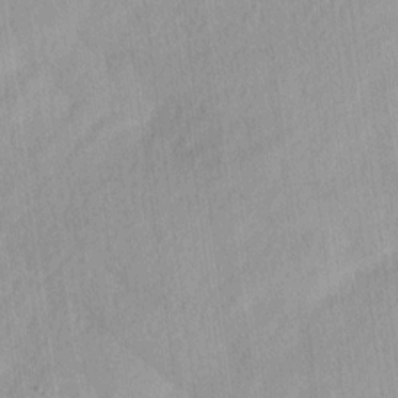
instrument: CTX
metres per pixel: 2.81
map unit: Ave
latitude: 12.4223
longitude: -106.6302
